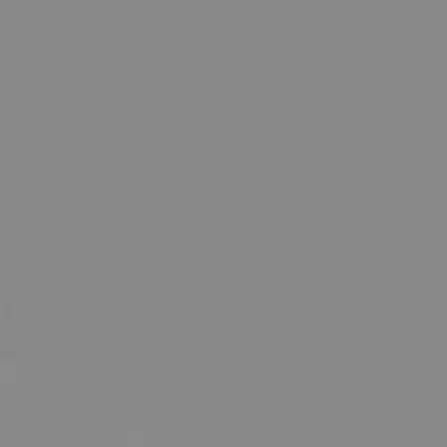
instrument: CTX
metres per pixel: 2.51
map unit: lHb
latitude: -44.0850
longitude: 55.4643
